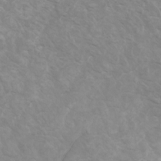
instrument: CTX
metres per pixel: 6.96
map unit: Htu
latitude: -5.8044
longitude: -75.8017
